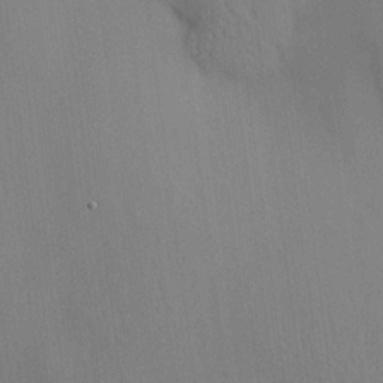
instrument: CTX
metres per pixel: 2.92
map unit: HNhu
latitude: 13.5560
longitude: 12.0283
